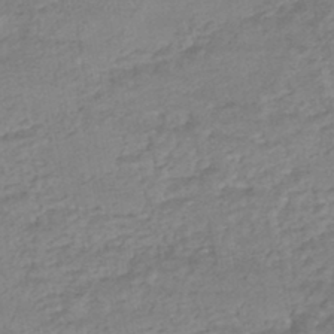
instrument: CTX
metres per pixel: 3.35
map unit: HNhu
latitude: -43.8611
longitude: 102.2173
